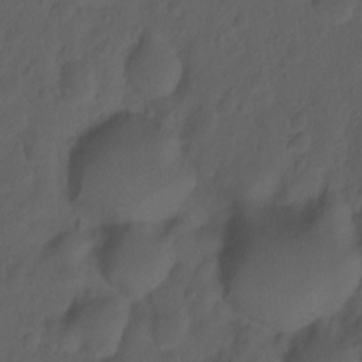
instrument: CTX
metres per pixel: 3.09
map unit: Hto
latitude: -7.9556
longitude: -45.7638
